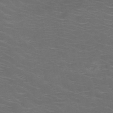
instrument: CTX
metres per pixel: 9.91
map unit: HNb
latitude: -49.2754
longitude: -46.6491
